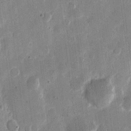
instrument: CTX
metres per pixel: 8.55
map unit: eHh
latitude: 12.0633
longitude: -68.4034
